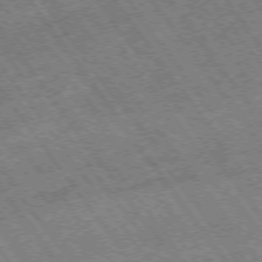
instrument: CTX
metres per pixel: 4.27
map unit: Hpe
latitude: -75.2565
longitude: -19.3670
